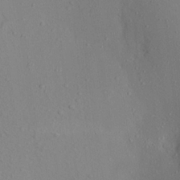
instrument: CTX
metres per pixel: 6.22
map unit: Aa
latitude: 21.5938
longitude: -145.3293
